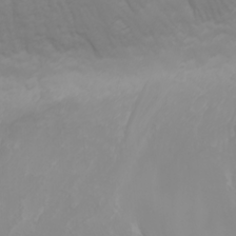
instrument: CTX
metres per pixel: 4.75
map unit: Nhu
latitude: -5.2376
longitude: -79.6127
